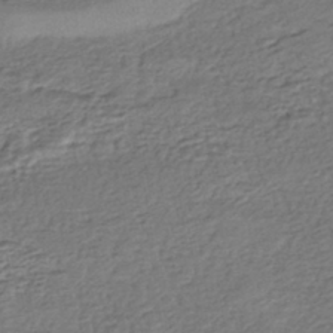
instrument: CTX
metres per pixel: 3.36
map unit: HNhu
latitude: -43.6154
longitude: 104.7274
